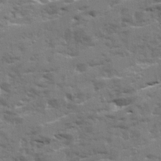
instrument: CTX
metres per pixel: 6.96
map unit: Ave
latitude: 20.8947
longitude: -130.2145
